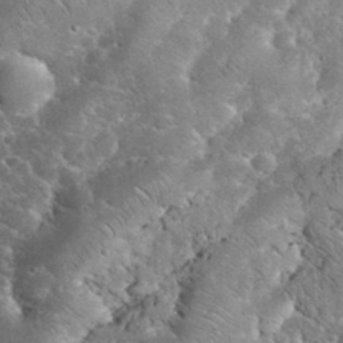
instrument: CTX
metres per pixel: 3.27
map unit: eHh
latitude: 33.9528
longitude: -65.5938
